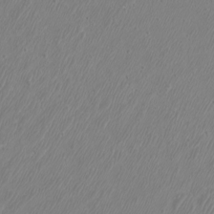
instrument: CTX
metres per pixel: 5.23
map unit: eHh
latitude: -7.1620
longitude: -76.0444
